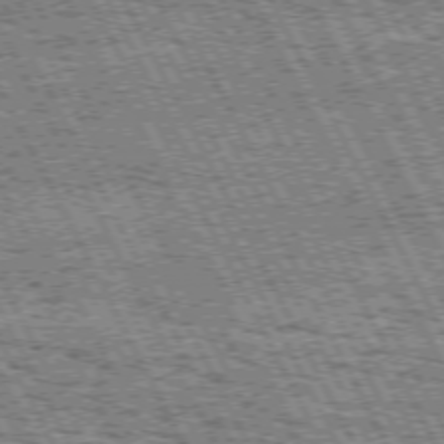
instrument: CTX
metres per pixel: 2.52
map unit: Hpe
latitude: 72.0633
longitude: -124.6112
